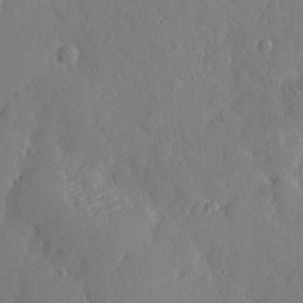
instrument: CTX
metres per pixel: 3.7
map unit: eHh
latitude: 3.9339
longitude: -74.9136
